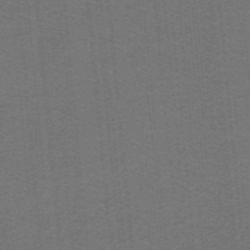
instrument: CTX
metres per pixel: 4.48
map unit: lHb
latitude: -42.1605
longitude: 54.5763
